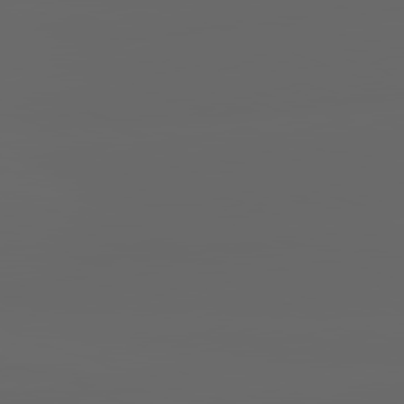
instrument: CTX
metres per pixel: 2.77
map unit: lApd
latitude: 82.0822
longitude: -169.5938
